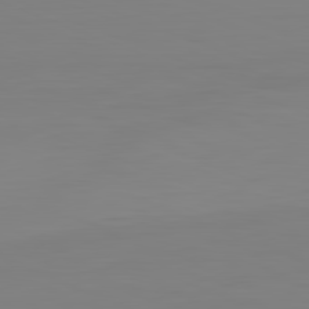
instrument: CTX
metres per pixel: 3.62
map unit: Hpe
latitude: -82.1417
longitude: 8.2550
